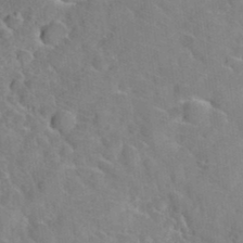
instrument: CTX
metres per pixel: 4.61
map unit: Hto
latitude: 35.8583
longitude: -50.6490
